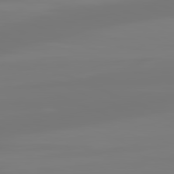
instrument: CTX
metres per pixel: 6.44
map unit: lApd
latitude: 81.4804
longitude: -176.1200
